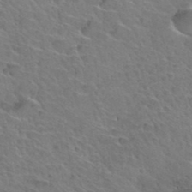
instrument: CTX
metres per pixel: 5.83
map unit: Hto
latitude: 34.9702
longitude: -47.1026
